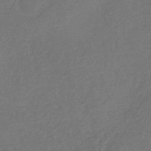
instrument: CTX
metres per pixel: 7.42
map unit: HNb
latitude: -35.8989
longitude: 54.8975
